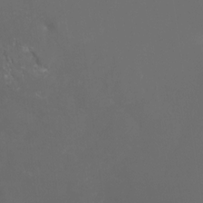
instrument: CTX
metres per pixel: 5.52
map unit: Htu
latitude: -12.9542
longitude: -46.1200
